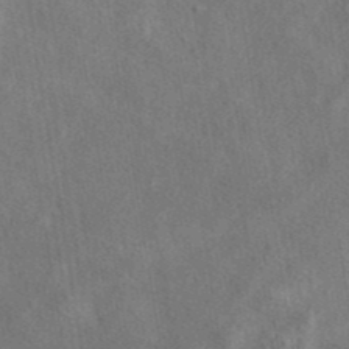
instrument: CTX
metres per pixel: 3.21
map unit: eAb
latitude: 41.7449
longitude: 102.8219
